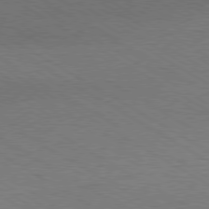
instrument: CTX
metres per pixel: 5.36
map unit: Hpe
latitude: -80.6897
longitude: 19.6344
